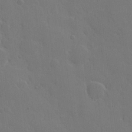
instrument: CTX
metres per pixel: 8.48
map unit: eHh
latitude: 5.4048
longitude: -65.8772
